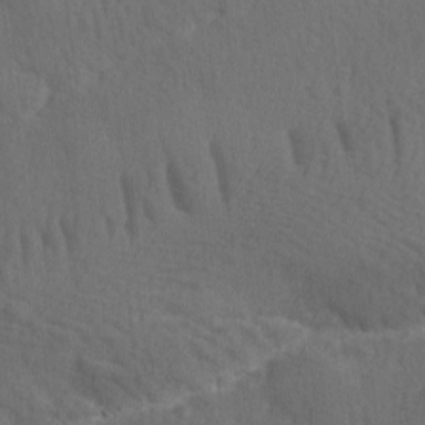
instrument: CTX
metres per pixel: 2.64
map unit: Ave
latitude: -8.1984
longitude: -120.8758
